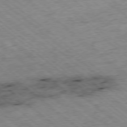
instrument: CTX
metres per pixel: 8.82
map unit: Ap
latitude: -78.5384
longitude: -48.5168
